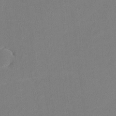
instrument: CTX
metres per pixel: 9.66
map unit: lHvf
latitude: -12.6141
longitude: -100.2145
